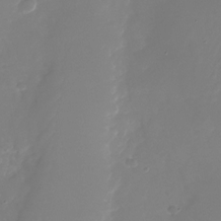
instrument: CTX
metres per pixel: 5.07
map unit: Nhu
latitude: -25.9367
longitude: -72.6302
